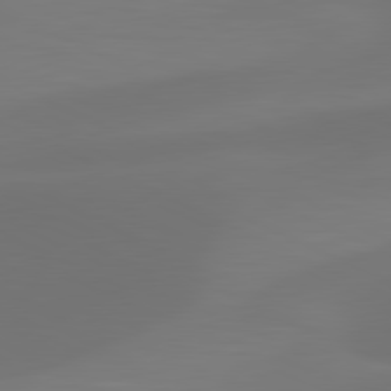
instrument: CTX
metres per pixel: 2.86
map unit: lApd
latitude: 81.3104
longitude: 128.7085
